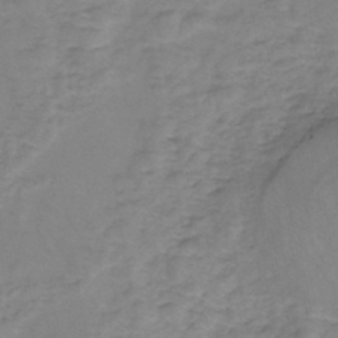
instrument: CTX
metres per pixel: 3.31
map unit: eHh
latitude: -45.5210
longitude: -29.7449
